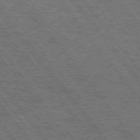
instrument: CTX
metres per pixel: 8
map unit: Hpe
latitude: 74.9325
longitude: -150.0633
